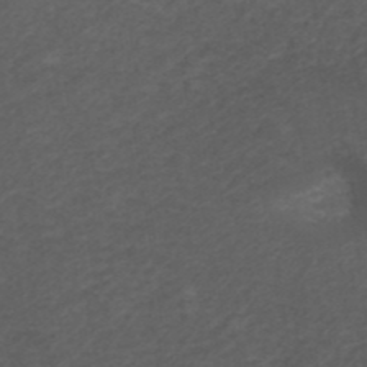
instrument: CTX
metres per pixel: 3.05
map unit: ANa
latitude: 39.0836
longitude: 23.1998
